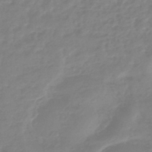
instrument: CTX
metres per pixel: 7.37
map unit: eHb
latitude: -45.9178
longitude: 83.1431
